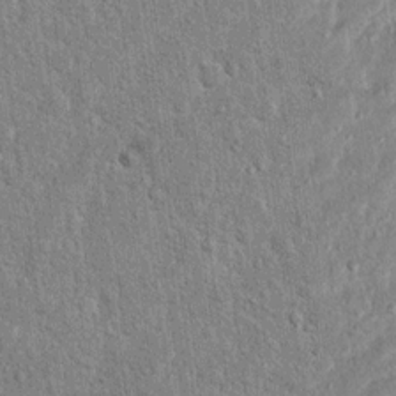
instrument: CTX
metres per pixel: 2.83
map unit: Hto
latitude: 14.0255
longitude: -33.9717
